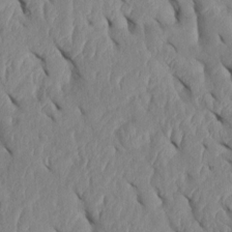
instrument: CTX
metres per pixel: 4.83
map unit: Htu
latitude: 2.1578
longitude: 147.8422
